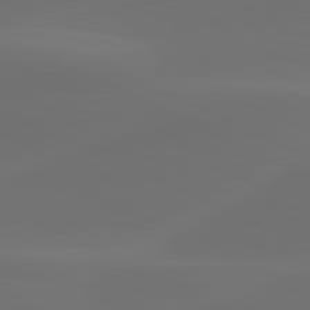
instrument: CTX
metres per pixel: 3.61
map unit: lApd
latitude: 80.6301
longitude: -82.2144
